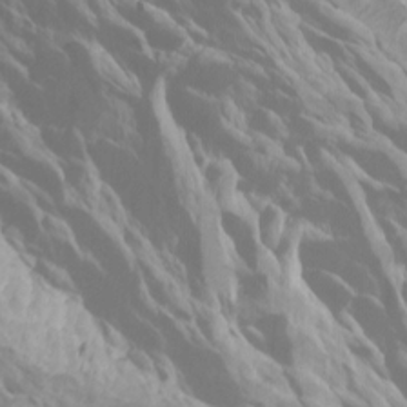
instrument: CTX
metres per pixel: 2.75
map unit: Htu
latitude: -4.3684
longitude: -73.3671
